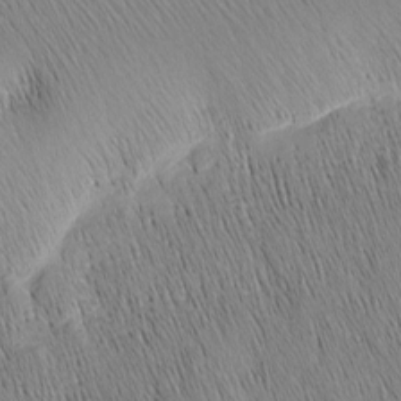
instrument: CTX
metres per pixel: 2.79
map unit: Nhu
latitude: -4.8786
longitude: -150.1011
